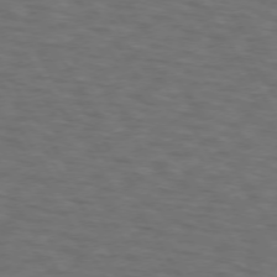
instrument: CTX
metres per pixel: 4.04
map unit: lApd
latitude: 72.9703
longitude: -74.3656
